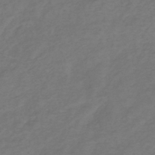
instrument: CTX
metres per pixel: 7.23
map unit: lHb
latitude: -39.4644
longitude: 72.0661
